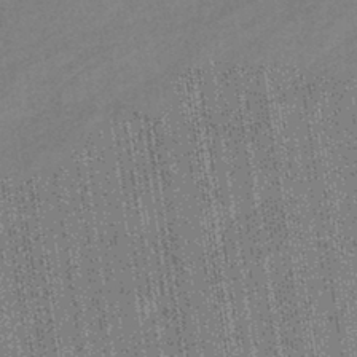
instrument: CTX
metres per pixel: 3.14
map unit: eHb
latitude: -40.1039
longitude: 82.4818
